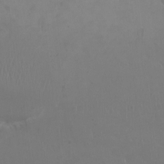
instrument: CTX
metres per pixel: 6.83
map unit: Ht
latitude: -1.6722
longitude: -19.1592
